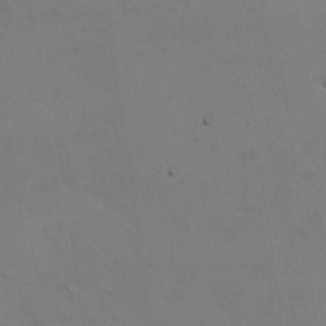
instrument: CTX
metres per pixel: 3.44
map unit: HNhu
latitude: 10.5735
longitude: 23.3888
